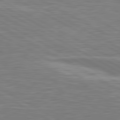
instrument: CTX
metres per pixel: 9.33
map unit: lApd
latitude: 80.9514
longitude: -173.1781
